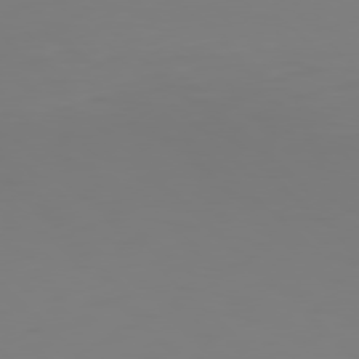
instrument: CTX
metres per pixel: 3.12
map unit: Hpe
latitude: 77.4804
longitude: -136.9136
